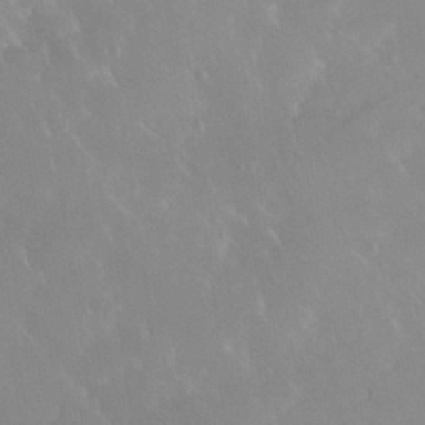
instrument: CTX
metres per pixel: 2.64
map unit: Nhu
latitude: 30.1200
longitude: -57.3670
